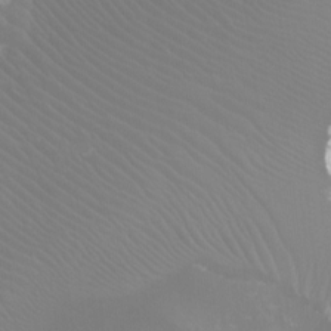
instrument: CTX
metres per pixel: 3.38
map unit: Ht
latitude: -4.0661
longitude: -18.6301
